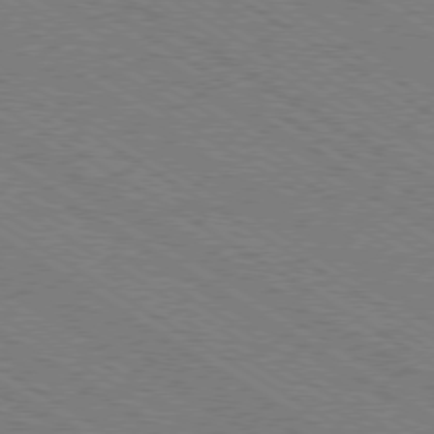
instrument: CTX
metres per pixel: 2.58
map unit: Ap
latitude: -79.5210
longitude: -79.3482
